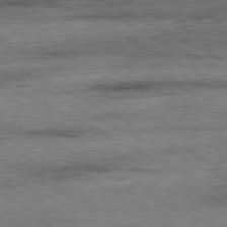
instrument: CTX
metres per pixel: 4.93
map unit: Ap
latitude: -80.9164
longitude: -84.9325
